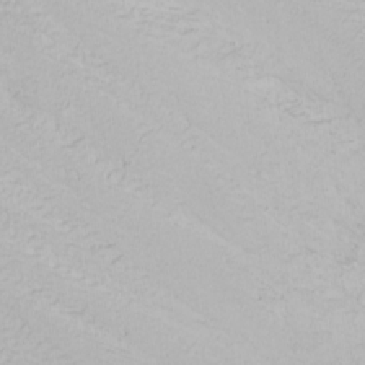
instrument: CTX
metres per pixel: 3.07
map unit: Nhu
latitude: -0.9542
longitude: -78.9703
